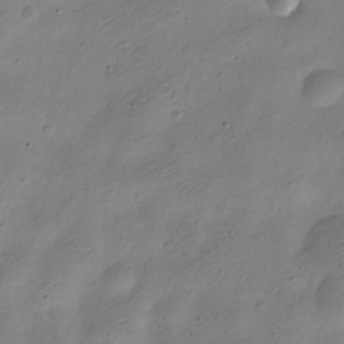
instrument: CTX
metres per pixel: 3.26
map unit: Nve
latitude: -22.9731
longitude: 106.1984
